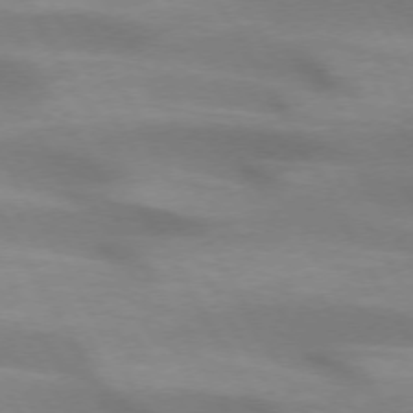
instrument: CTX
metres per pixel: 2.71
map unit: lApd
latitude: 72.7625
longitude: -51.0458
